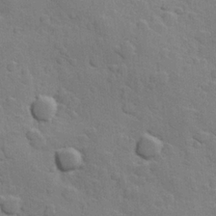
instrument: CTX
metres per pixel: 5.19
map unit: Hve
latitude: 23.8016
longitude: 148.6141
